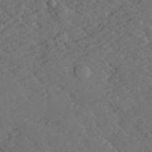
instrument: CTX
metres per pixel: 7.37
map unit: lHvf
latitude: 26.5546
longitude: 143.8044
